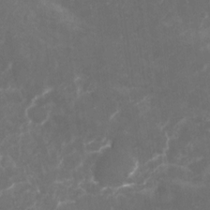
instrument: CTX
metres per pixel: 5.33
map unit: Nhu
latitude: -25.6533
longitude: -56.7813
